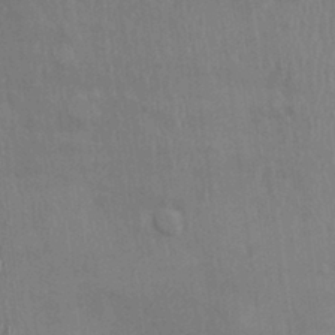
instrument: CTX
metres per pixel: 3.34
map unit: Nhu
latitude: 0.5357
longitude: -14.3657
